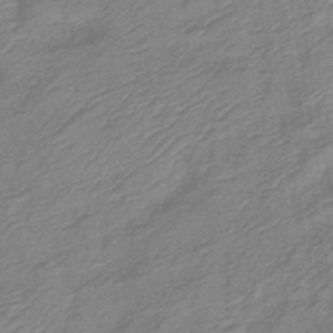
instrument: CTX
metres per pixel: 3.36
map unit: lHb
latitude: -40.6896
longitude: 77.1620
